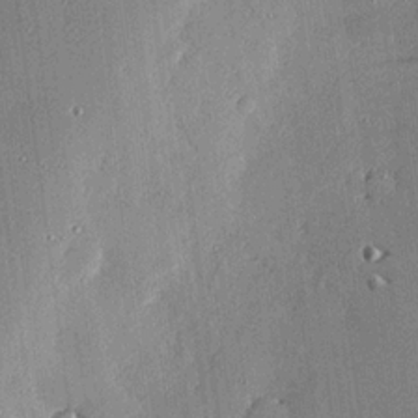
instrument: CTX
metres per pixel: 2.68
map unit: eHh
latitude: 23.1970
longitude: -89.3860
